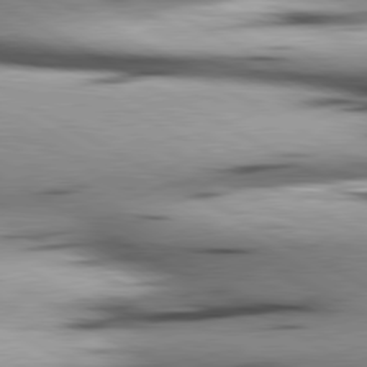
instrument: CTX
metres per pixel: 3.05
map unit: lApd
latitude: 80.4601
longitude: 157.4454
